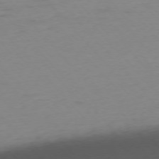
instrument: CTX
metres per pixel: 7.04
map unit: Ap
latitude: -76.2173
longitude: -71.7449
